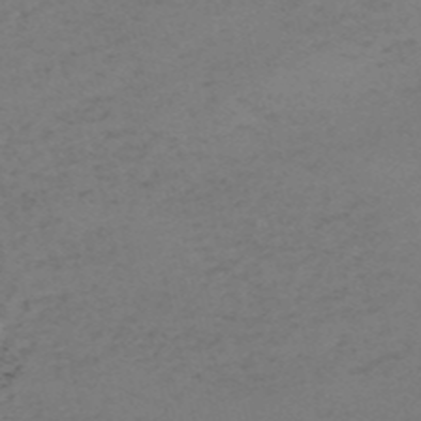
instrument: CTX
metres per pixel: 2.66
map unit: HNb
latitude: -55.2754
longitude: -47.1970
